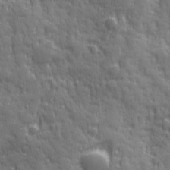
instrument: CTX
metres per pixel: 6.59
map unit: Ave
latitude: 19.6882
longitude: -132.5735
